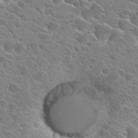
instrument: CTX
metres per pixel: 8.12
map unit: Hto
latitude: 25.7449
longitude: -42.4790
